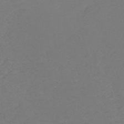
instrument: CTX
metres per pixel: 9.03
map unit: Nve
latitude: -58.8407
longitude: 60.5007
